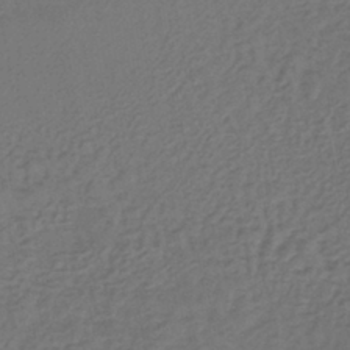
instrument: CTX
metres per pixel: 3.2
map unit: lHb
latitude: -39.5210
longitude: 62.2361
